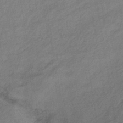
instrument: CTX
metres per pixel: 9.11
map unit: lHb
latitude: -38.2551
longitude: 71.3888
